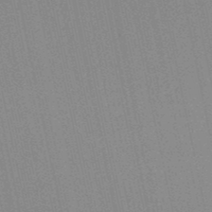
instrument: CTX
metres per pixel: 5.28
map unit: lHb
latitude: -49.6533
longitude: 69.0675
